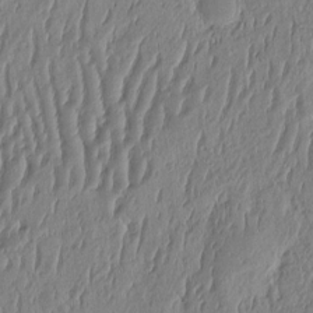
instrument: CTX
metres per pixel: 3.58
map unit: eHh
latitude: -2.4440
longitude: 14.5952
